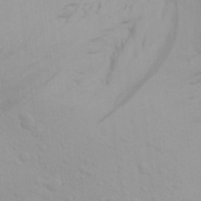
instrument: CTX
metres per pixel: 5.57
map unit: Aa
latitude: 16.8947
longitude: -144.8002
